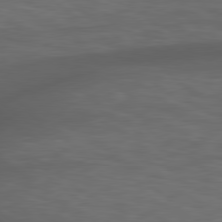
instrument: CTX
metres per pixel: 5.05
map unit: Hpe
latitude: 79.0459
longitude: -162.3845
